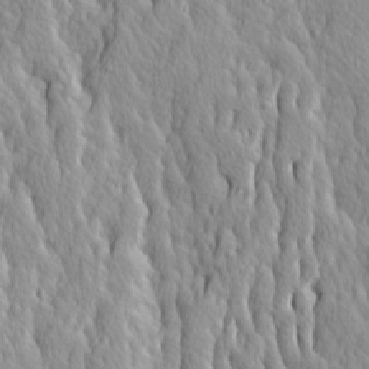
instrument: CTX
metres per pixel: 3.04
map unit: Ave
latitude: 14.1956
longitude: -133.1592
